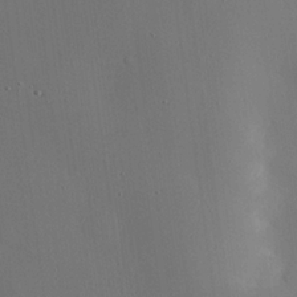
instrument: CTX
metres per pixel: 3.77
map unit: eHh
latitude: 23.8961
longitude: -91.3104
